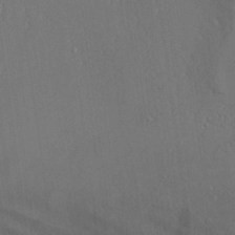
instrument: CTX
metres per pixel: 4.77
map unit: Aa
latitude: 26.1767
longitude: -137.1592
